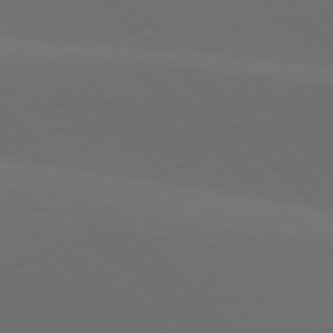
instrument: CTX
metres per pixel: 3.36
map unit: lApd
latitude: 77.4993
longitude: -52.4979
